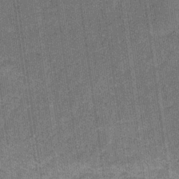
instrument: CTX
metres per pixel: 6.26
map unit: eHb
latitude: -30.7463
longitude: 64.3307
